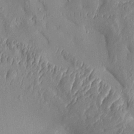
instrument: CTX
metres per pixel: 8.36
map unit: Aa
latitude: 9.2537
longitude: -130.9703
